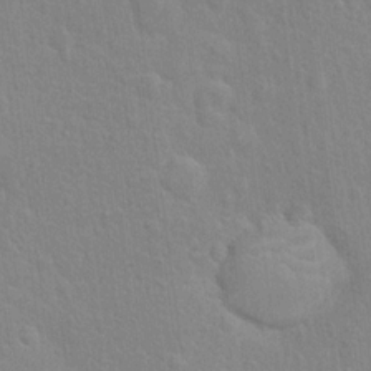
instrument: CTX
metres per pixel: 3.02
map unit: Hto
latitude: 16.1767
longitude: -40.9891
